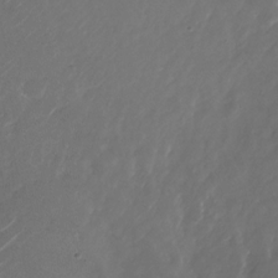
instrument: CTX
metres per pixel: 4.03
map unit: Nhu
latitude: -27.8233
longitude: -72.4979
